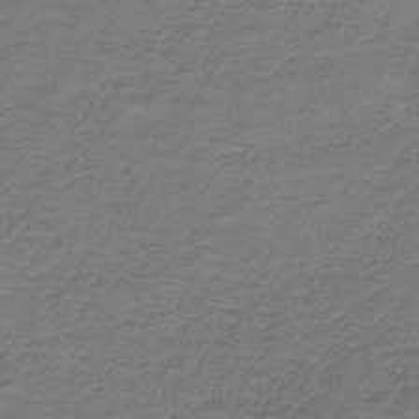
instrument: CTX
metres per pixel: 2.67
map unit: HNb
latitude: -36.5195
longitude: 53.6910
